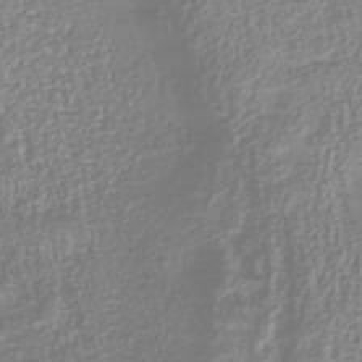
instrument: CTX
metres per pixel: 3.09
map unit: Nhu
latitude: -40.6518
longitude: -84.7624
